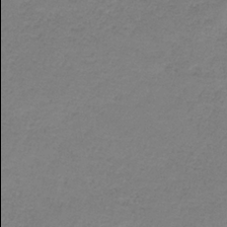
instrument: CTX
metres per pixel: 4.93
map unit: HNb
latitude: -34.4629
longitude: 54.0094
